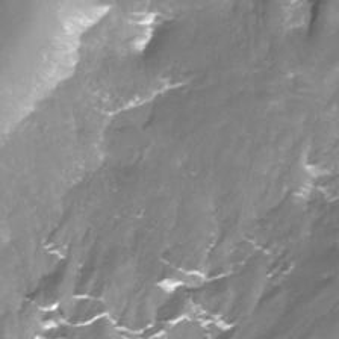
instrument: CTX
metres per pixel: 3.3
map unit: Htu
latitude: -13.3321
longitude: -45.3670
